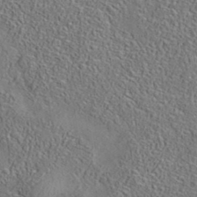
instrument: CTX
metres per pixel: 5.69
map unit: eAb
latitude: 35.3859
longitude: 108.0283
